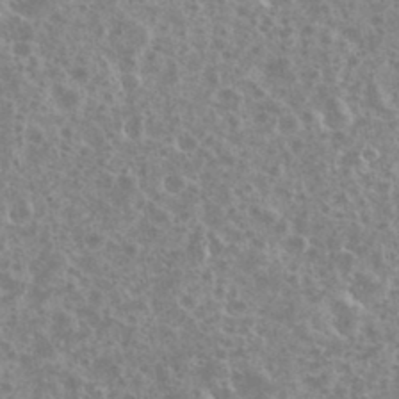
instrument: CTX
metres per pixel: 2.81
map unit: eHh
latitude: 35.3670
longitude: -60.2900
